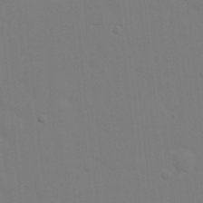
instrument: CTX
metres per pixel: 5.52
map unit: Nhu
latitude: 21.2915
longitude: -72.9703
